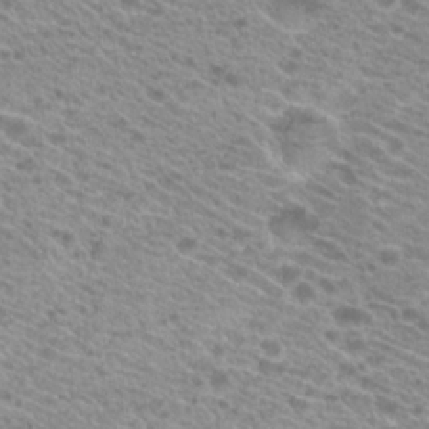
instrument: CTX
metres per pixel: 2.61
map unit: Hto
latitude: 21.4238
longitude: -38.1011
